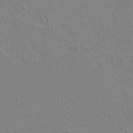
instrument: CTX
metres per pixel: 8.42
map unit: lAvf
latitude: 16.4601
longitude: -128.2900
